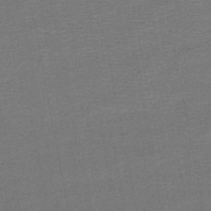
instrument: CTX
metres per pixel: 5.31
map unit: HNb
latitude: -48.4440
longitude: -42.2334
